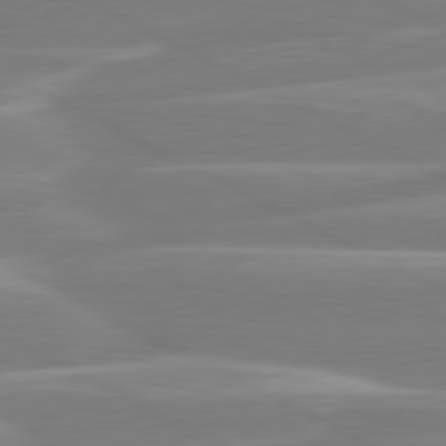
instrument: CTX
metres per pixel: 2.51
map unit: lApd
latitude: 80.7246
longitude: -134.6490
